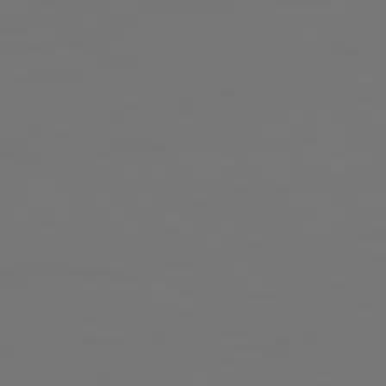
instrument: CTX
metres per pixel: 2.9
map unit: Hpe
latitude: 78.4601
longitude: 177.5588
